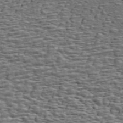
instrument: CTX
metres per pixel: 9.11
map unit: ANa
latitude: 45.6316
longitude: -84.3656
